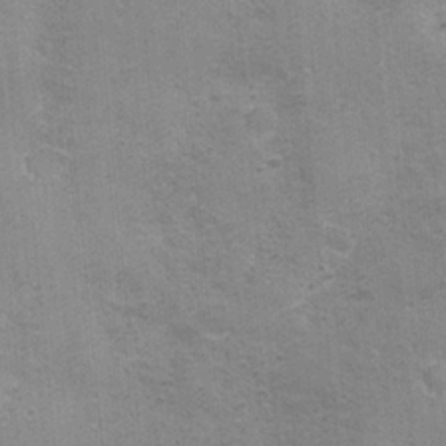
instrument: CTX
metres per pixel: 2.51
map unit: Ave
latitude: -7.6722
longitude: -120.0255
